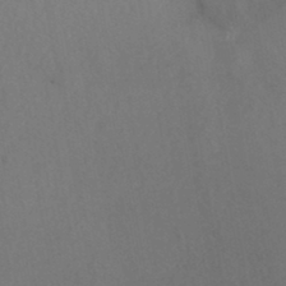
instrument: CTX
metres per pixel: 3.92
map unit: HNhu
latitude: -44.1606
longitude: 94.5573
